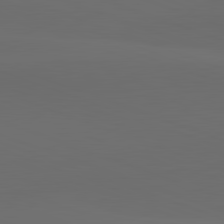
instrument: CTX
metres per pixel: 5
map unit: lApd
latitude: 82.3467
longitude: 134.9353
